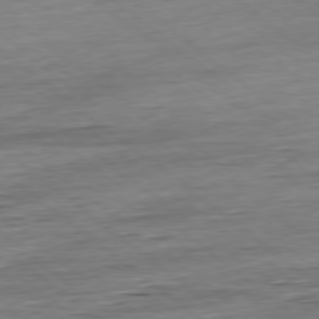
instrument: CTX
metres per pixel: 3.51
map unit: Hpe
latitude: -78.9163
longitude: 10.0283
